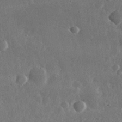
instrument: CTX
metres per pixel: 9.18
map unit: lHvf
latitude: 32.1956
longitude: -89.0270
